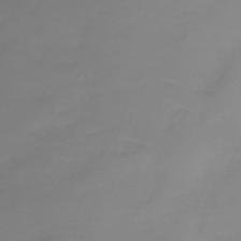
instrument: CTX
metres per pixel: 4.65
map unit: Nhe
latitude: -36.0661
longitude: -86.8758
